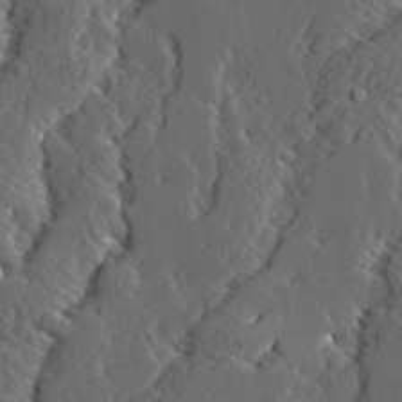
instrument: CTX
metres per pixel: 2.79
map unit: Ave
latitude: 14.2523
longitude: -136.5168
